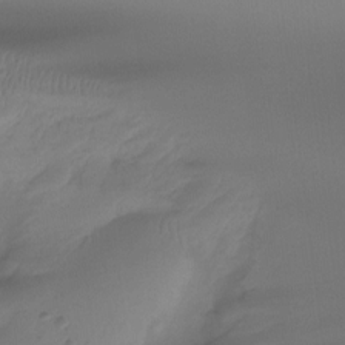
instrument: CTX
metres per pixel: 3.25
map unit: Htu
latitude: -14.7275
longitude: -45.9528
